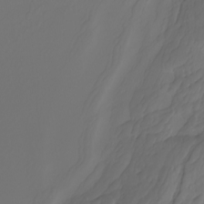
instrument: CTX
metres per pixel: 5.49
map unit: Nhu
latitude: -7.2754
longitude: -93.5938
